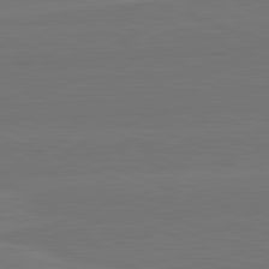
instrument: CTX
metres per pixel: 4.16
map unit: lApd
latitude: 82.4601
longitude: 165.6344
